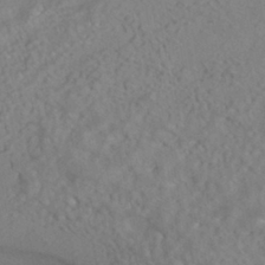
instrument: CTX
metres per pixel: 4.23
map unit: HNhu
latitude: -41.4832
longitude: 101.1053
